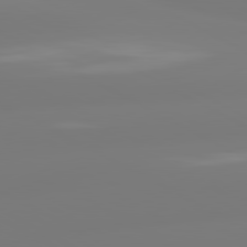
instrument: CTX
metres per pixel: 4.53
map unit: lApd
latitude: 80.5546
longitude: -156.3845
